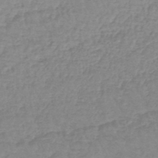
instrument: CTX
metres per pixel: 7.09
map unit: lHb
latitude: -44.4818
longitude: 69.6721
